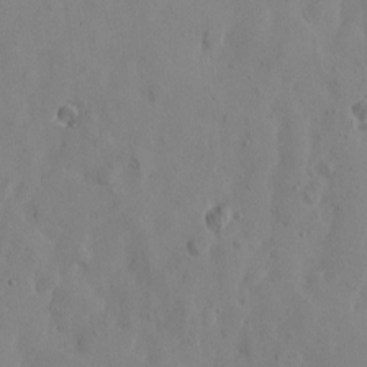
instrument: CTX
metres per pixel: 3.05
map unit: Htu
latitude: -1.5966
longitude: -177.0458
